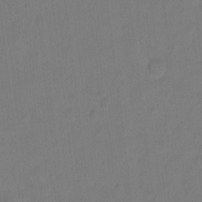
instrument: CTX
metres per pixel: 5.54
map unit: Hto
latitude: -5.9367
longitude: -35.6882
